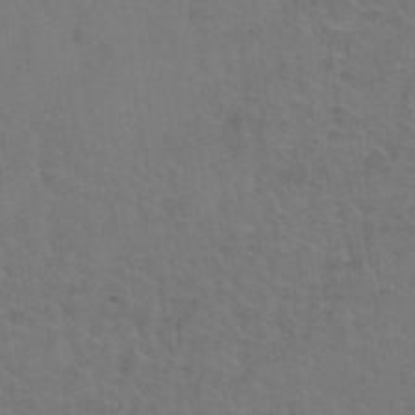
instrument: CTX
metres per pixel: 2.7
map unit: Hto
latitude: 36.9514
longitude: -46.4790
